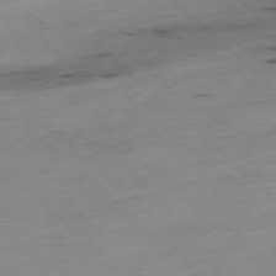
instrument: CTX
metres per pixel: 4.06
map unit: Ap
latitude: -77.6911
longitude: -60.4412
